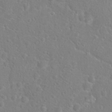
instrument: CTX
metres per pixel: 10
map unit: Hto
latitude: 17.1214
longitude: -42.0822
